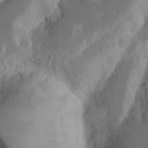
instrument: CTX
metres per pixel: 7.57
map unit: Nhu
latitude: 16.5546
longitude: -74.7435
